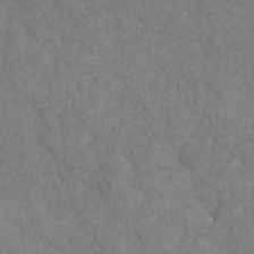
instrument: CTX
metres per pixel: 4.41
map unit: HNhu
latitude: -20.8030
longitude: 85.7099
